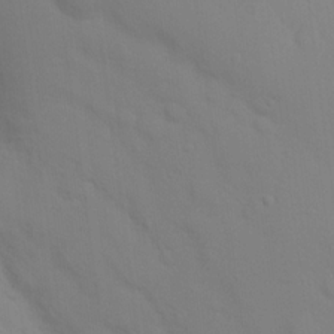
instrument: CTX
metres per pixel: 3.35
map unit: Hto
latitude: 16.9703
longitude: -39.6127
